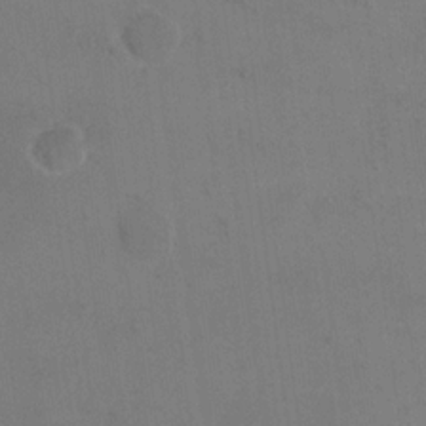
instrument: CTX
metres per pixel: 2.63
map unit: eHh
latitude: 19.3670
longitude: -64.9136
